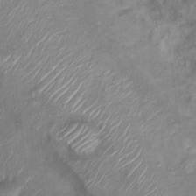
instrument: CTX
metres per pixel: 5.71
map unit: Nhu
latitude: 11.7639
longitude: -27.4049
